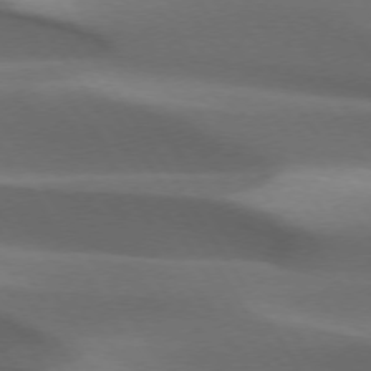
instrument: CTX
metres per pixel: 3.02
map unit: lApd
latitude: 73.4805
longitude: -52.2145
